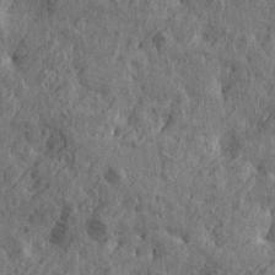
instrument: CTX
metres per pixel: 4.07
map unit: Htu
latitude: -6.1228
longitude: 179.6344
